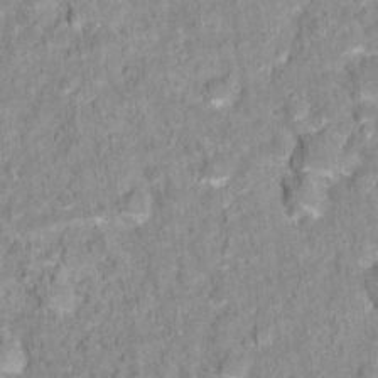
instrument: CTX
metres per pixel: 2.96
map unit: Hto
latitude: 16.4034
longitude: -36.4601
